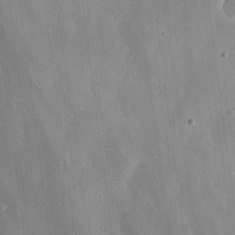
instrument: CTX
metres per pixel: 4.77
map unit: lHvf
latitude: 20.2145
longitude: -115.3859
